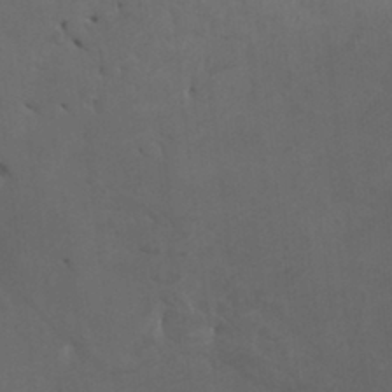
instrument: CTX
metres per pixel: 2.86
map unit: Htu
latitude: -7.0297
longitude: -66.4790
